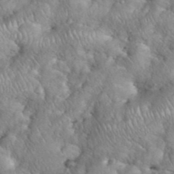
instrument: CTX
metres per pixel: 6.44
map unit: eHh
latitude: 38.8947
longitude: -57.4237
